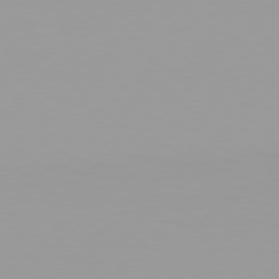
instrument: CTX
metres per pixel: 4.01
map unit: Hpe
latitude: 77.6316
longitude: -138.3467
